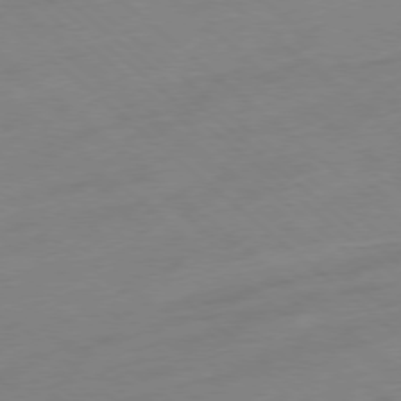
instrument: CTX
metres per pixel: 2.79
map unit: Ap
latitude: -78.0661
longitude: -99.1403
